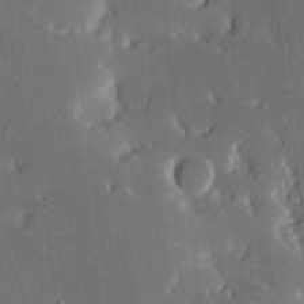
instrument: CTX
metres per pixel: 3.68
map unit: Hve
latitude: 17.5938
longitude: 150.5763
